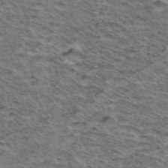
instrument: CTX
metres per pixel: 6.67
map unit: Hto
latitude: 37.3482
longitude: -46.2712
